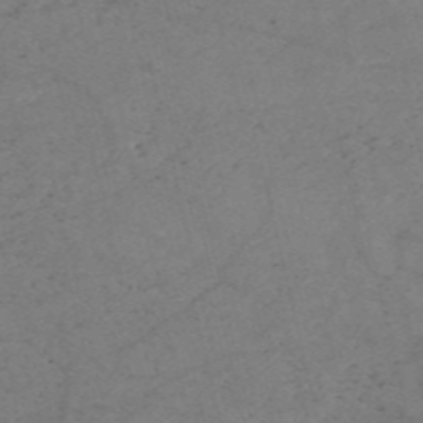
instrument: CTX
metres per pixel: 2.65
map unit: HNb
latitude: -54.7841
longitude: -47.4049
